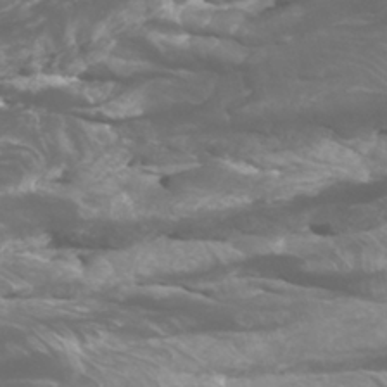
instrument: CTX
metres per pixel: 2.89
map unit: Htu
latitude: -5.3887
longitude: -75.5749
